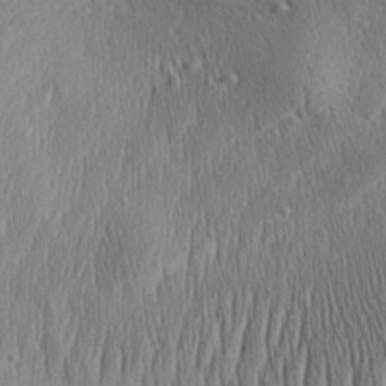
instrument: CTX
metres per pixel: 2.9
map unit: Aa
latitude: 28.1955
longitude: -138.2900
